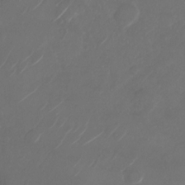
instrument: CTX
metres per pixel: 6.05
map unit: Nhu
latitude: -28.4251
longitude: -71.0458
